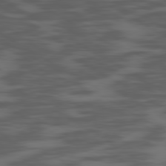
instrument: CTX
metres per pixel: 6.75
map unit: Ap
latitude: -80.2929
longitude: -102.1766
